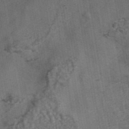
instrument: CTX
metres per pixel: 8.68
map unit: eAb
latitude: 43.5371
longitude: 106.4818
